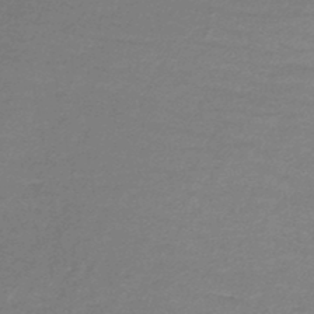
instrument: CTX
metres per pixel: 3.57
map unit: lHb
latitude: -44.1039
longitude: 69.5966
